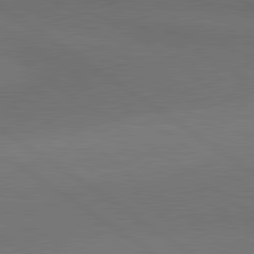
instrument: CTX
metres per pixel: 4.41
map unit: lApd
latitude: 80.8191
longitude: 161.7478
